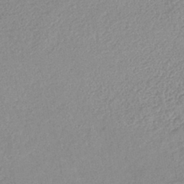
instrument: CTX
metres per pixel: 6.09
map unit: lHb
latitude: -41.9745
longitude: 73.3887
